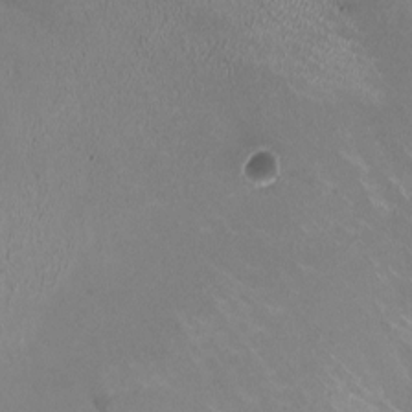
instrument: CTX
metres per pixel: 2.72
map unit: HNhu
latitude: -0.4629
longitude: -2.7624
